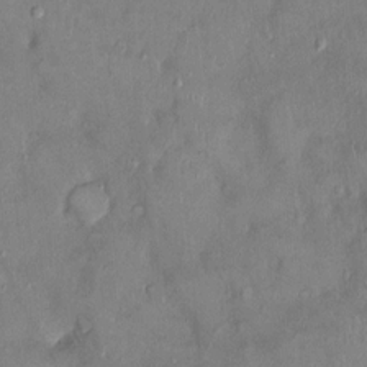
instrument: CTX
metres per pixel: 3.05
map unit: Ht
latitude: -4.1228
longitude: -14.9136
